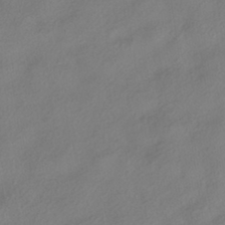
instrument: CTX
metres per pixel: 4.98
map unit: HNhu
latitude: -41.4832
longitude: 103.4643
